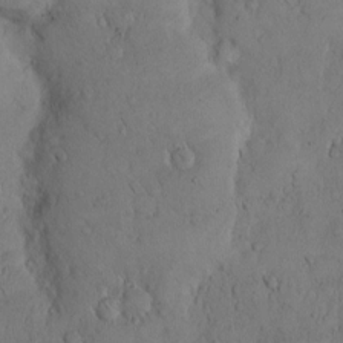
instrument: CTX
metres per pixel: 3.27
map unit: Hto
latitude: 9.7261
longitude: -57.4993
